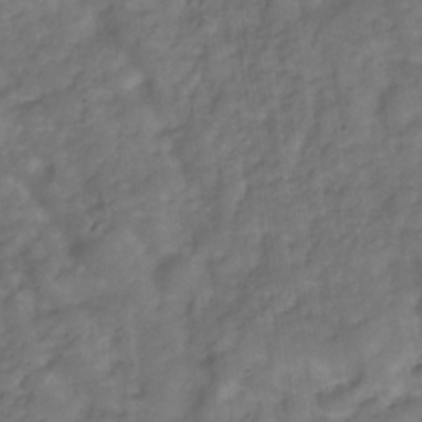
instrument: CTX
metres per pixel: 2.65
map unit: Hve
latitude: -32.3118
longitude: 92.5952
